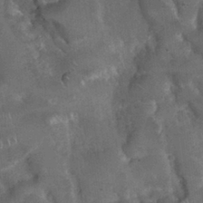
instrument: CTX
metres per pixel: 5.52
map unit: Nhu
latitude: 29.3293
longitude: -53.1214
